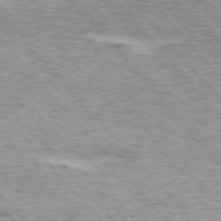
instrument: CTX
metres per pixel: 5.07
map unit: lApd
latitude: 75.3671
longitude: -77.8772
